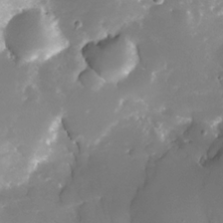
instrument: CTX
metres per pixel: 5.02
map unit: Nhe
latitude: -32.8975
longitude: -115.8016
